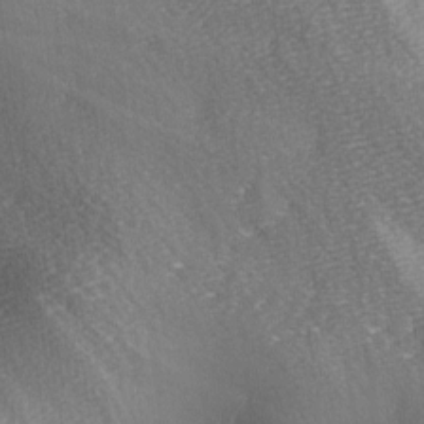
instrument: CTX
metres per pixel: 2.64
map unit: Ave
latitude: -5.4832
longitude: -120.6680
